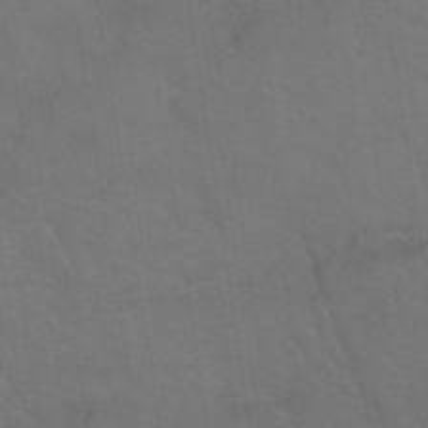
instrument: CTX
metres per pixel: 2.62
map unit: Hto
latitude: 39.1970
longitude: -42.0822
